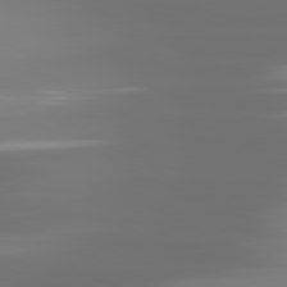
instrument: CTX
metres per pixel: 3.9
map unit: lApd
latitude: 81.4993
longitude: -136.9136
